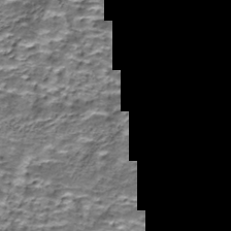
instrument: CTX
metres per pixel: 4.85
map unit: Nhe
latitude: -45.6344
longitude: 153.5210
